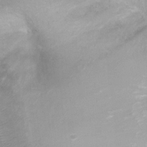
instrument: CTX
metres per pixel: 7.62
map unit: Nhu
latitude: 3.3292
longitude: -24.9513
